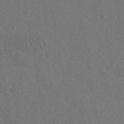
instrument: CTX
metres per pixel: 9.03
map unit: eAb
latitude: 43.8394
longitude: 114.5762
